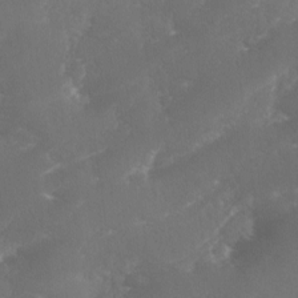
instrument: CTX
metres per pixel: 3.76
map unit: Ave
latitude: 1.3292
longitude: -111.3860
